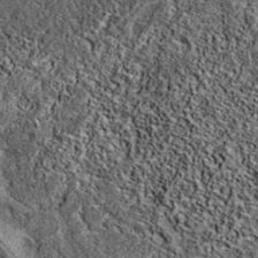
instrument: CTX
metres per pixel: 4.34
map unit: eAb
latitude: 38.3467
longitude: 108.1228
